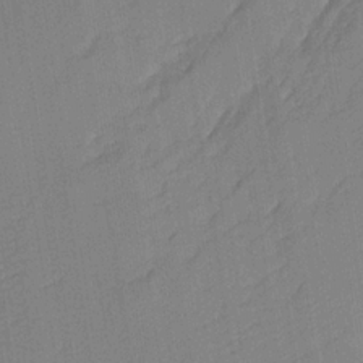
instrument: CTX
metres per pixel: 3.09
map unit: Aa
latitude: 17.8205
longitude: -142.7435
